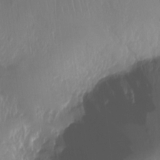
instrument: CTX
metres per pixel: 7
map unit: Ht
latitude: -12.1417
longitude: -43.8394
